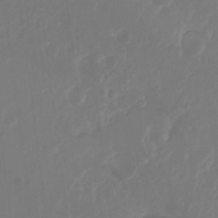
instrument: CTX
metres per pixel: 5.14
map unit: Hto
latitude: -8.6518
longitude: -43.5182
